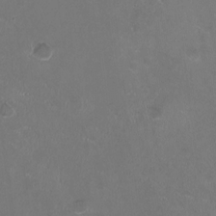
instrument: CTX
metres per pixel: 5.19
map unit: HNhu
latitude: -2.8596
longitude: -0.8380
